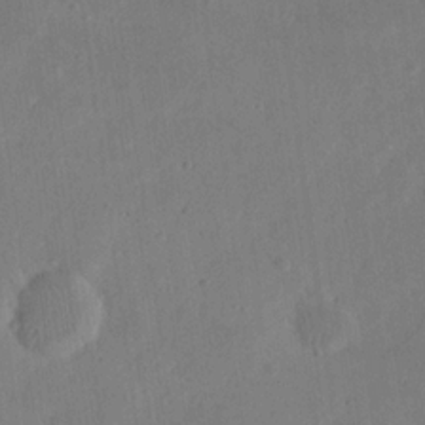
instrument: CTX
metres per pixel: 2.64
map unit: eHh
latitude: 20.9514
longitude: -71.0080
